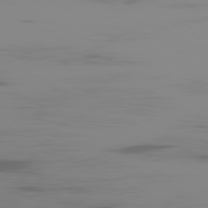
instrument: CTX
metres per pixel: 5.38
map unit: Ap
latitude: -81.0865
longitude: -62.7813
